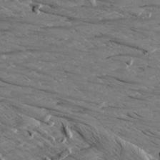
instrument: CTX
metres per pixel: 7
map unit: Aa
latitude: 8.8191
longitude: -140.2522
